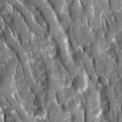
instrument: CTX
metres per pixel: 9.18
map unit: Ave
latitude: 16.2523
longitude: -131.4427
